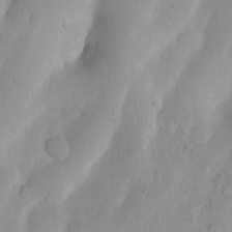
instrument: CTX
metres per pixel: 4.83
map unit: Nhu
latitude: 7.7450
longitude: -22.6679
